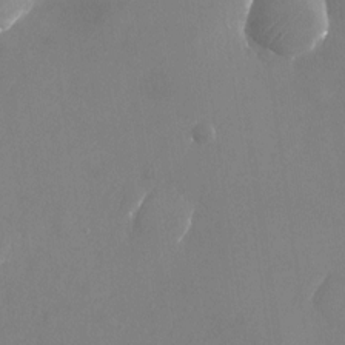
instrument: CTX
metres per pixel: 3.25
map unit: Nhu
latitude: -24.6707
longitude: -70.4601
